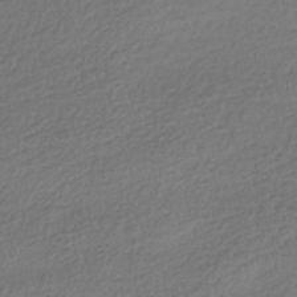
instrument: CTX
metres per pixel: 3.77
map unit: HNhu
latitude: -42.0661
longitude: 99.2376
